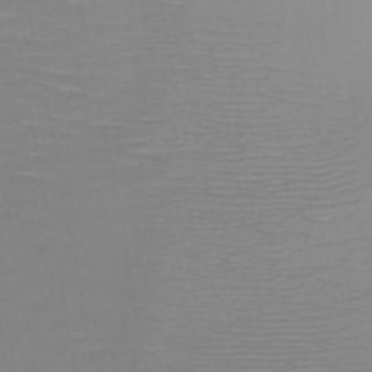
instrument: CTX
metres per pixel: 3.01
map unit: HNb
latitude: -48.0661
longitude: -44.6112
